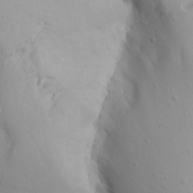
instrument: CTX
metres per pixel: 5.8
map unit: Aa
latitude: 13.4804
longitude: -142.8191
